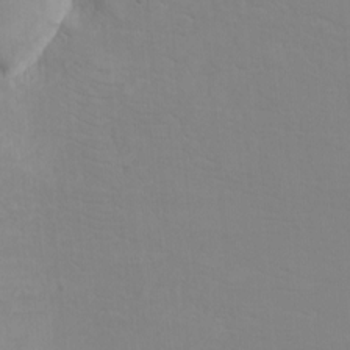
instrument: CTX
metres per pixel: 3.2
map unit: eHh
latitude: -5.6344
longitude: -83.4237
